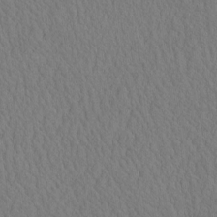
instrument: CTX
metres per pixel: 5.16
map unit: eHh
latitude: -3.1620
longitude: 15.9178
